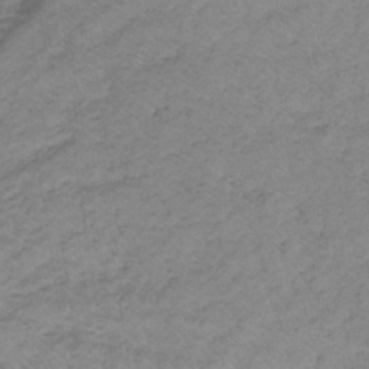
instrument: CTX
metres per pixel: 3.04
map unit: lHb
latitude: -33.2187
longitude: 65.8612
